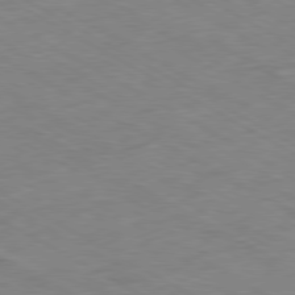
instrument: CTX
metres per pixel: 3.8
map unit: Ap
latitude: -80.6519
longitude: -93.5749
